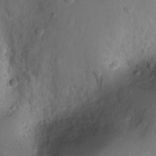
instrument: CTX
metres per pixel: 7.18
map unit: Ht
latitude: -2.6329
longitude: -29.9339
